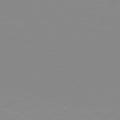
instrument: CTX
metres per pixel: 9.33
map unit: Hpe
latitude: -82.6329
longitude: 7.1998
